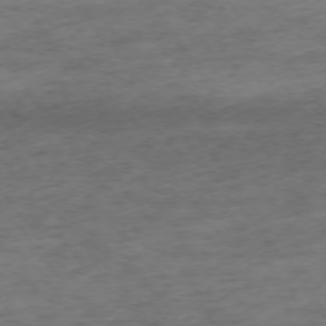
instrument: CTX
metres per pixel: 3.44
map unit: Ap
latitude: -74.6708
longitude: -72.8380
